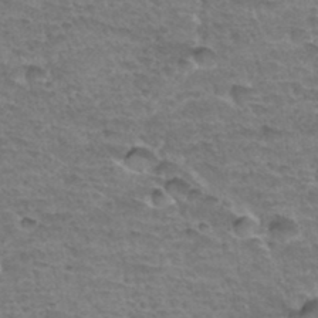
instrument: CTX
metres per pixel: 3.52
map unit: Hto
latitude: 34.2144
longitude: -44.8380
